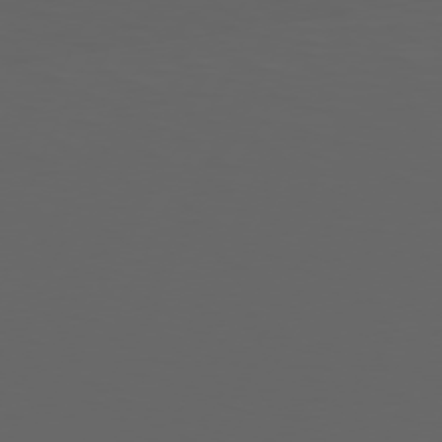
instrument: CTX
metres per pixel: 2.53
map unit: Hpe
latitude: 74.0255
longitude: -126.6869
